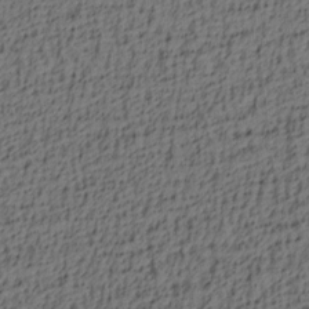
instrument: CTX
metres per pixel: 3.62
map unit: lAa
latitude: 4.3278
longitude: -113.9717
